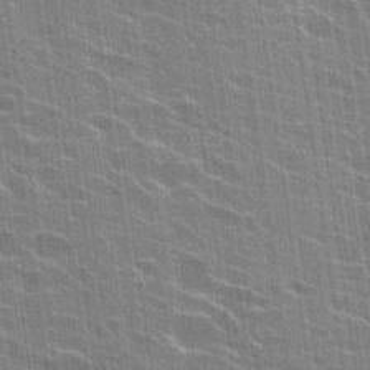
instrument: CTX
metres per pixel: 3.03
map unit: Hto
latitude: 24.9135
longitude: -43.3860
